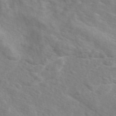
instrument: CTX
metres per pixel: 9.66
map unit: eAb
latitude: 48.5546
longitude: 119.5588
